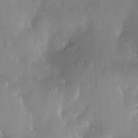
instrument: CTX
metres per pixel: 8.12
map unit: Nhe
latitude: -35.2376
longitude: -131.5560
